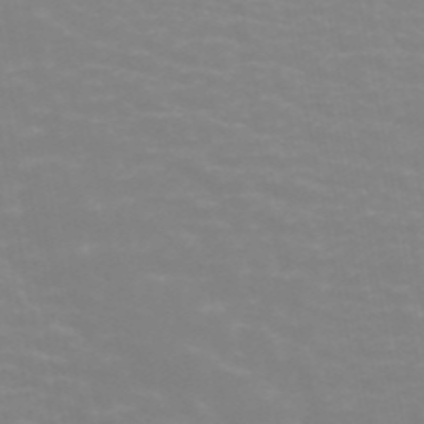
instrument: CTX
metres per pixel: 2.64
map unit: ANa
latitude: 45.0458
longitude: 29.0675
